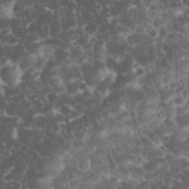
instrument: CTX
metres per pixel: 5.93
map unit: eHh
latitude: 33.3671
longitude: -64.1956
